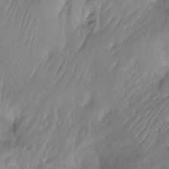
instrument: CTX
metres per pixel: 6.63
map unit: Ht
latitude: -15.8801
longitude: -44.3845
